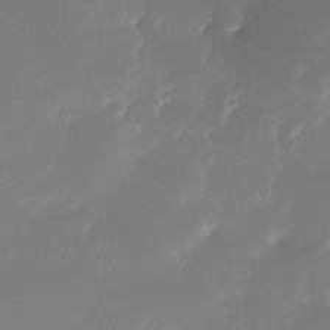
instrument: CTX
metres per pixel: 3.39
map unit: Nhe
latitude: -33.3699
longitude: -116.7435
